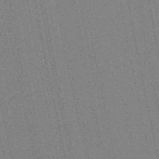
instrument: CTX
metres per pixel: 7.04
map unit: HNb
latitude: -47.6533
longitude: 58.9919
